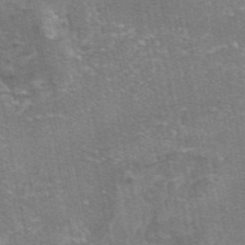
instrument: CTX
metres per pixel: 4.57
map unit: eAb
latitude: 46.5357
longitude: 103.7856
